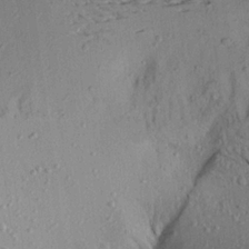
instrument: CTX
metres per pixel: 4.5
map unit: Aa
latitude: 20.6869
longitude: -147.9151
